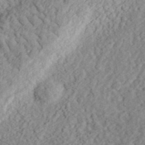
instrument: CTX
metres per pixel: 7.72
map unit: eHh
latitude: 36.5168
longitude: -79.2348
